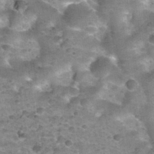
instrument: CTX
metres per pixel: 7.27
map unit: Nhu
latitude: 32.4412
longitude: -53.2348
